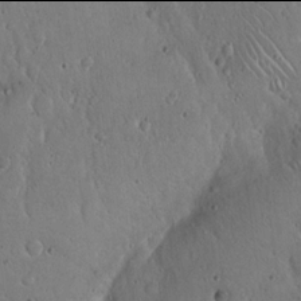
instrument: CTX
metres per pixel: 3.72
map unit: Hto
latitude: 17.9906
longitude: -59.7261
